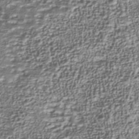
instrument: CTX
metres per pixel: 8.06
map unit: Nhu
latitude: -40.0661
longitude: -85.8206
